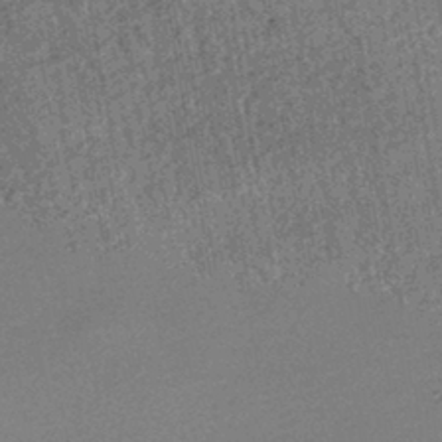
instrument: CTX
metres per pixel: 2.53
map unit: HNhu
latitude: -43.2564
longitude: 98.2739
